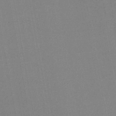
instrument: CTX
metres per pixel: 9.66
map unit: eHb
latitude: -44.6519
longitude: 87.2565
